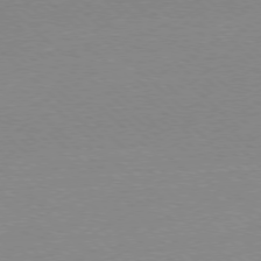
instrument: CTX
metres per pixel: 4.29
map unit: Ap
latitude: -78.1416
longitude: -62.1956
